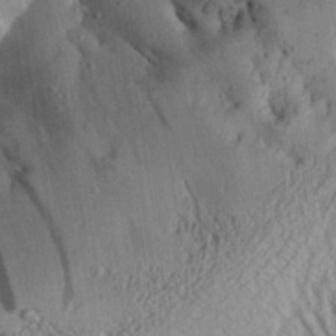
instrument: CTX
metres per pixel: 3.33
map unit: Aa
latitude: 28.7057
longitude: -134.8191
